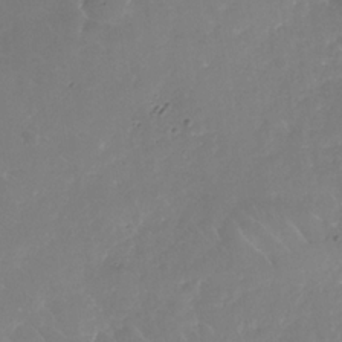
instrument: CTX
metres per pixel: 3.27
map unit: Nhe
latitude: -35.6344
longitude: -87.6883
